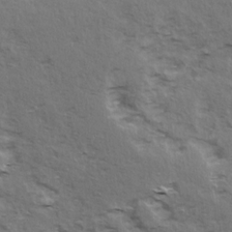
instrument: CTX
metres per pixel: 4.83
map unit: Ave
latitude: 15.7450
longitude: -103.8583
